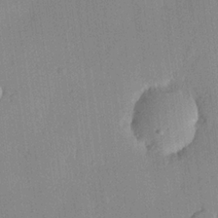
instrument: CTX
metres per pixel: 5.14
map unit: lHvf
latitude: 21.0837
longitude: 144.4629
